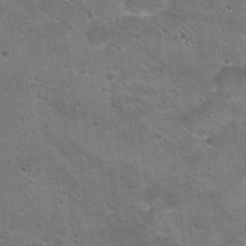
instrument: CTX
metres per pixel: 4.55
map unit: Hto
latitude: 21.8773
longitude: -43.0459
